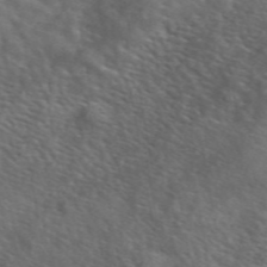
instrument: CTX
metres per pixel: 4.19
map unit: ANa
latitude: 48.7813
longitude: -74.5168
